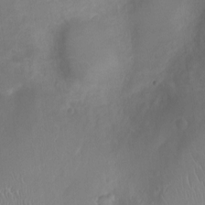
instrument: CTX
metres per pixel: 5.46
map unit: Ht
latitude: -4.2172
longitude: -16.6302
